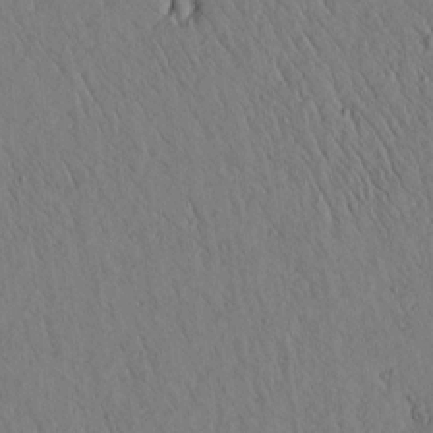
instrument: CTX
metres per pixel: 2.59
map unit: lAvf
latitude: 5.9717
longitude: 159.1620
